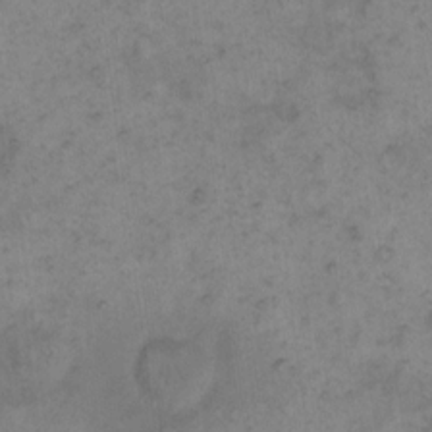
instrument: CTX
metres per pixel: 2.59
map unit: eHh
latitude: 14.0444
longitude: -66.1199
